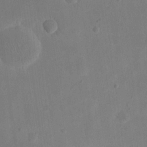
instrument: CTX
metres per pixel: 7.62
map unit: eHh
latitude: 20.1767
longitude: -70.8191
